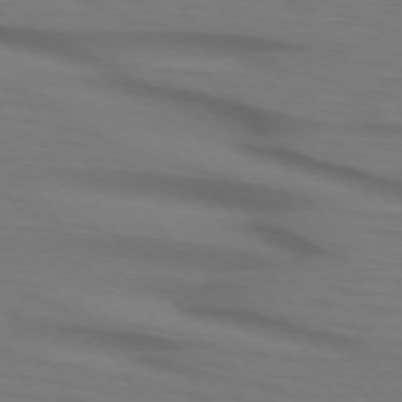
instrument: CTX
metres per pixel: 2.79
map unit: lApd
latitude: 73.4994
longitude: -74.9136
